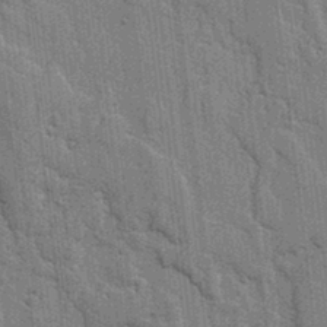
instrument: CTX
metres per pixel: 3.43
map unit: lAvf
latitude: -1.5588
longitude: -107.6127
